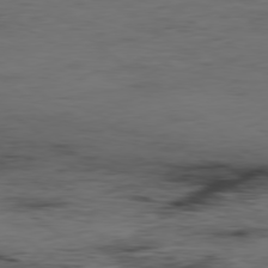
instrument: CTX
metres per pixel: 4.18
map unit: Hpe
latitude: -79.2754
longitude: 13.5399
